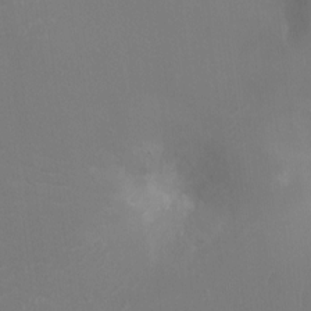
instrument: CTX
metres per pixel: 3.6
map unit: Ht
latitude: -16.1039
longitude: -41.4237
